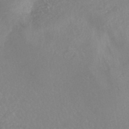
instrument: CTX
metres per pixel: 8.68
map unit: HNhu
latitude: -45.6911
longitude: 97.7478
